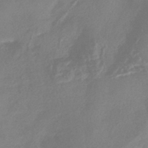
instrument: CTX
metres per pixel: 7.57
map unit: HNhu
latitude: -43.0108
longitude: 91.3699
